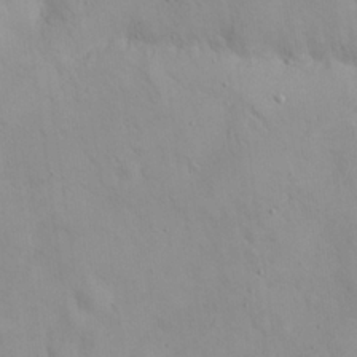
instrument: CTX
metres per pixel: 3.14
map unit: eHh
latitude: 24.7813
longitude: -64.7246
